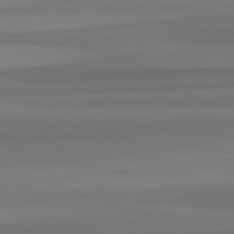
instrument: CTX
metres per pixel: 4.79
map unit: lApd
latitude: 82.5356
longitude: 176.3117
